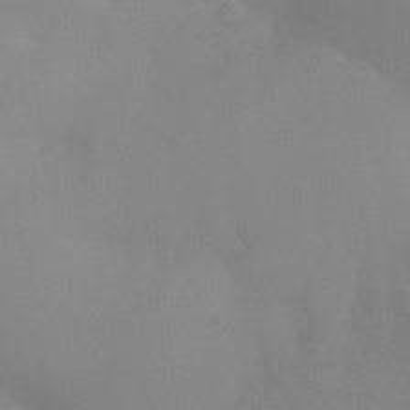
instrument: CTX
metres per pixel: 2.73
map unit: Hto
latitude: -11.9367
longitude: -39.5371
